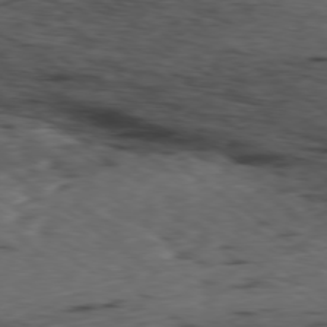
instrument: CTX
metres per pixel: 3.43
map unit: Ap
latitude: -79.2942
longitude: -73.1970
